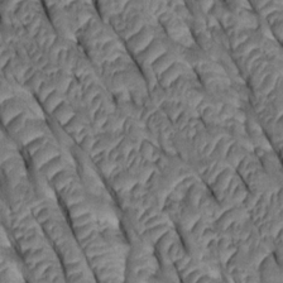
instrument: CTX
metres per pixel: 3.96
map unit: Htu
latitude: 0.7246
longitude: 147.6722
